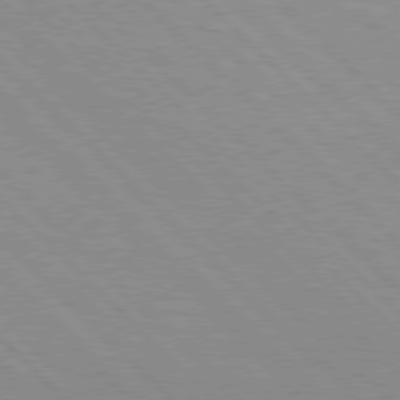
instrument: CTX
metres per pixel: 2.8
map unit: Hpe
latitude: 77.2726
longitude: -127.1970
